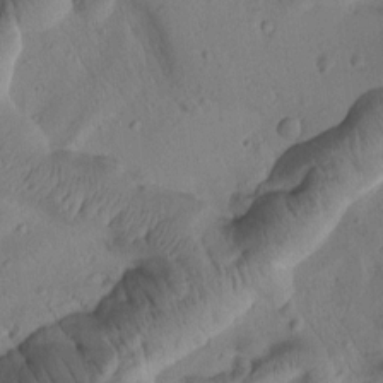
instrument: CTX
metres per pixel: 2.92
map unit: Htu
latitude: 2.0255
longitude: 177.4643
